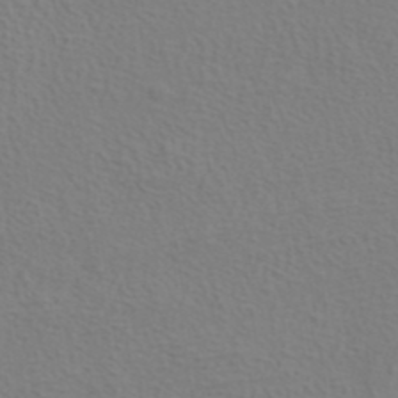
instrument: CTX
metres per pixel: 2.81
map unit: ANa
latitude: 39.0080
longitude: 20.6518
